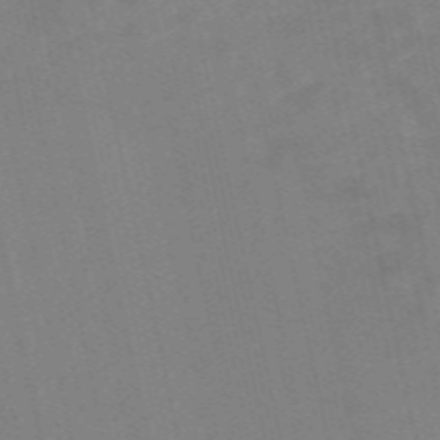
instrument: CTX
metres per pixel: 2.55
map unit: Nve
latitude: -58.4628
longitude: 50.3873
